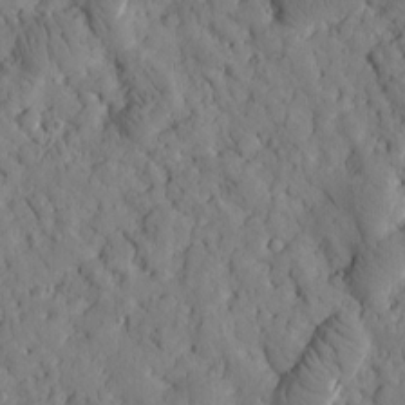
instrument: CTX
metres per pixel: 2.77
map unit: Htu
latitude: -2.5951
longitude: 174.0661
